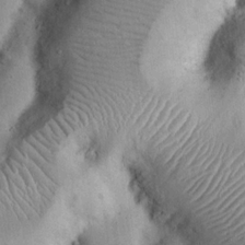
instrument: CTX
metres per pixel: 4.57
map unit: Nhu
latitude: 17.4615
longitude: -74.7435
